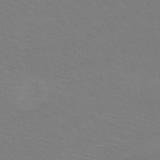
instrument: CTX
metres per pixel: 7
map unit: HNb
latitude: -48.6519
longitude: -46.3657
